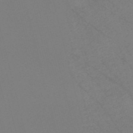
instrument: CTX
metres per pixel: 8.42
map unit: Nve
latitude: -57.3698
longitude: 53.4643
